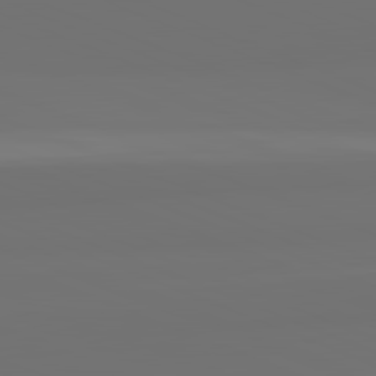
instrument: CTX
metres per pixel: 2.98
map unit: lApd
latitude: 82.2711
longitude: 155.5021
